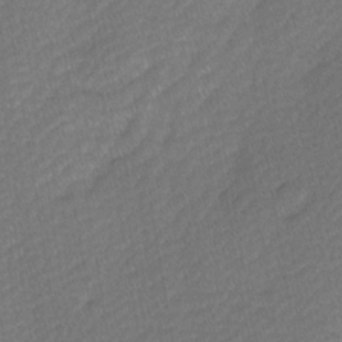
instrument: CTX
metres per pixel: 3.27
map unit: Ave
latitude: -0.6519
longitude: -113.7827
